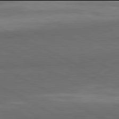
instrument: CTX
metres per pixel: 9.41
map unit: lApd
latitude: 81.9906
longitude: 159.2753
